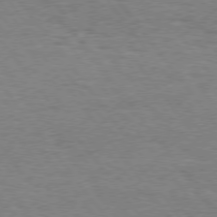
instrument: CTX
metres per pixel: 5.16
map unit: Hpe
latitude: 75.1781
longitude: -150.9891
